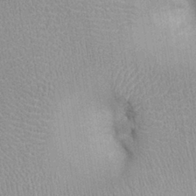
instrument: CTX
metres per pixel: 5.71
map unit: Ht
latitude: -2.3873
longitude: -15.5560
